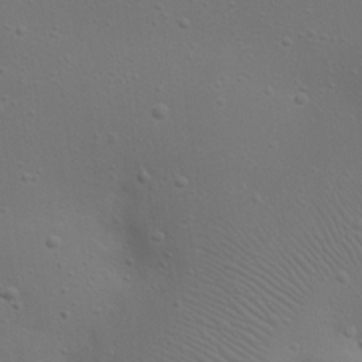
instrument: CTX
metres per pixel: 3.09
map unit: eHh
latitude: 23.2159
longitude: -69.3860
